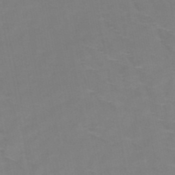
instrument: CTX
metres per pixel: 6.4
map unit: HNb
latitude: -48.9731
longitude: -47.3482
